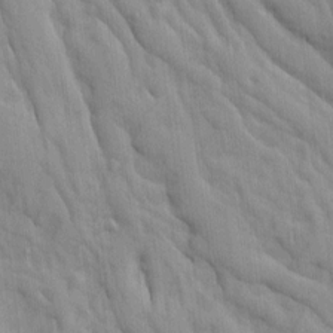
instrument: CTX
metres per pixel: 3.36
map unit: Ave
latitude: 9.0270
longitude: -102.7057
